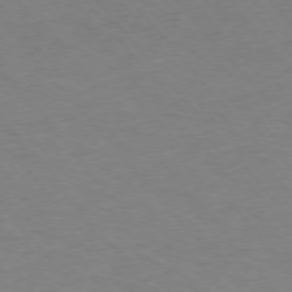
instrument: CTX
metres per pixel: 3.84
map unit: Ap
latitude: -76.4629
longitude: -88.7058
